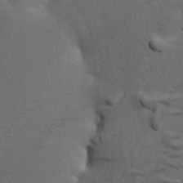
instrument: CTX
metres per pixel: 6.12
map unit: lAa
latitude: -9.0297
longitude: -125.7449
